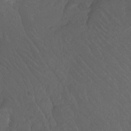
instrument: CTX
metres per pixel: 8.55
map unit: Htu
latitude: -11.9745
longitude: -72.4034
